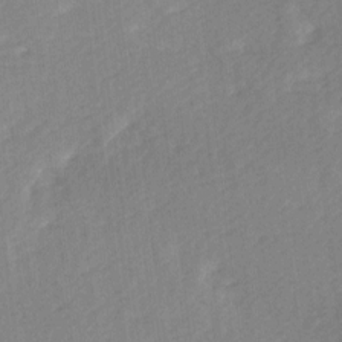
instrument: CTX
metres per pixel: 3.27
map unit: Ave
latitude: 10.1011
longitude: -106.9703
